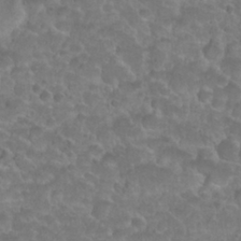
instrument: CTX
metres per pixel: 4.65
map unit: Nhu
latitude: 27.2348
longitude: -52.7624
